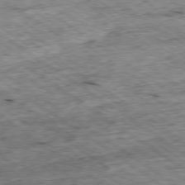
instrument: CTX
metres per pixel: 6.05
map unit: Ap
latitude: -79.2376
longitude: -87.1025
